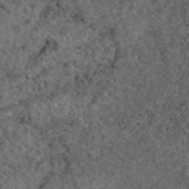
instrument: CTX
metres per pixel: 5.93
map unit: eAb
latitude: 46.0633
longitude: 113.8423
